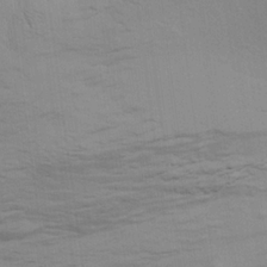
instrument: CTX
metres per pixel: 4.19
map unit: Aa
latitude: 21.8773
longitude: -141.9339
